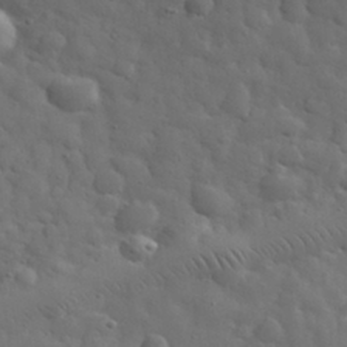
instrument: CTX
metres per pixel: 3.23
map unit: eHh
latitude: 31.0459
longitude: -69.1970
